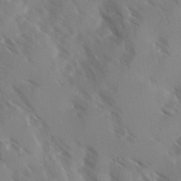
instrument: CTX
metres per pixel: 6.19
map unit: Ave
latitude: -0.2551
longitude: -111.1970
